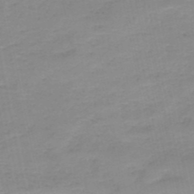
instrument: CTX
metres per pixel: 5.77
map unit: HNb
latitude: -50.8975
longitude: -50.9324
